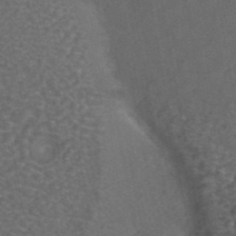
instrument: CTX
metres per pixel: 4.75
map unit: ANa
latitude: 44.5357
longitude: 24.0283
